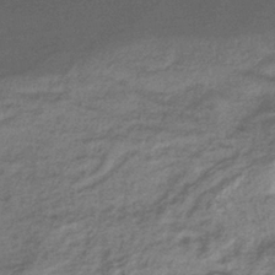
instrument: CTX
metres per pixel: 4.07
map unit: eHb
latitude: -35.4832
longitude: 80.4629
